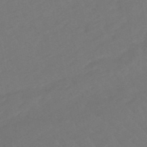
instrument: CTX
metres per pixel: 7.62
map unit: lHb
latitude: -49.8234
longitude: 82.8786
